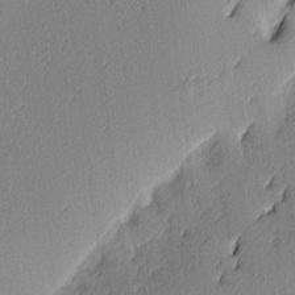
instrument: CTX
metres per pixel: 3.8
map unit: Ave
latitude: 3.9717
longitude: -113.5182
